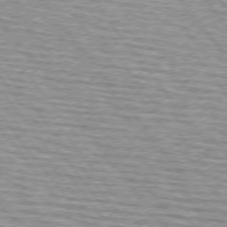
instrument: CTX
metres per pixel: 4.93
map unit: lApd
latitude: 74.7246
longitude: -76.3089
